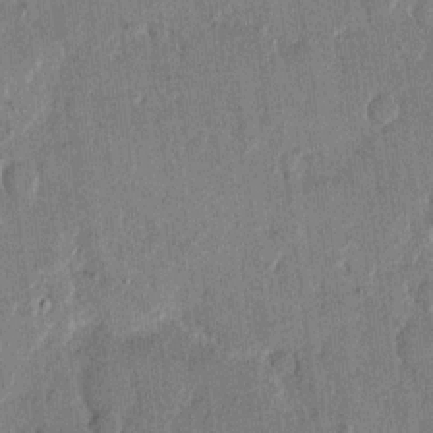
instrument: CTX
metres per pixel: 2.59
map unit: eHh
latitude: 13.7828
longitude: -68.4979
